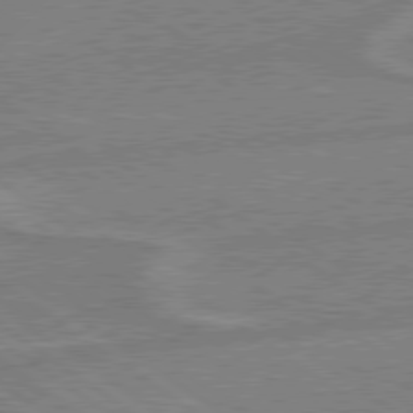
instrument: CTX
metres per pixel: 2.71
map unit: lApd
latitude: 79.0081
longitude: -164.8947
